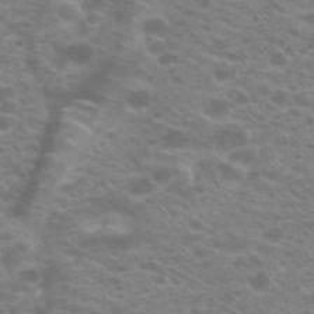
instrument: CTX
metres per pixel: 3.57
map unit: Hto
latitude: 21.2159
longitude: -37.2537
